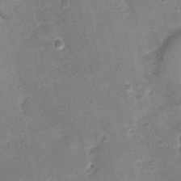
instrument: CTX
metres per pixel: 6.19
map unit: Nhu
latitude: 1.8016
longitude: -16.0444
